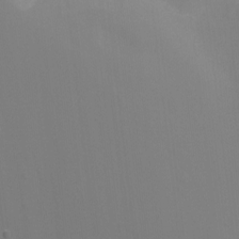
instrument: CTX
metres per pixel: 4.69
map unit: Nhu
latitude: -15.6533
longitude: -51.0647
